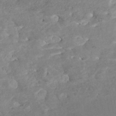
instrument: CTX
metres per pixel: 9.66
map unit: Nhe
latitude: -48.3684
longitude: -172.8380
